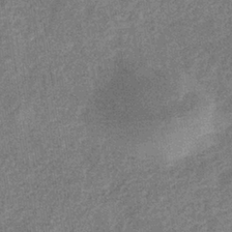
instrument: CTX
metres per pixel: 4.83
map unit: eHb
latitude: -34.8408
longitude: 78.2361
